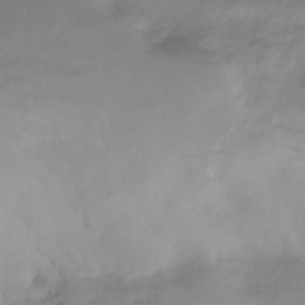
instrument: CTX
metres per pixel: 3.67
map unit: Ht
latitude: -15.4077
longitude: -52.1578
